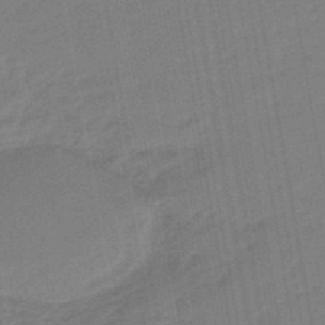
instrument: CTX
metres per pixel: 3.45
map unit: eHb
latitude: -47.9178
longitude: 88.2172
